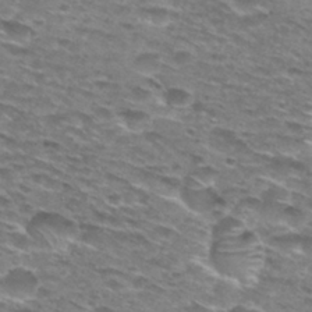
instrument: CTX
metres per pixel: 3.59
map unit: Hto
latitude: 28.7624
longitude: -47.7450
